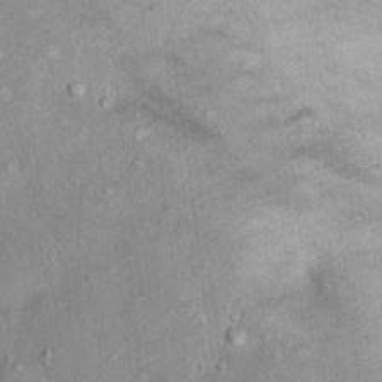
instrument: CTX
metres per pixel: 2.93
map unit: Ht
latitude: 14.1578
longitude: -40.9513
